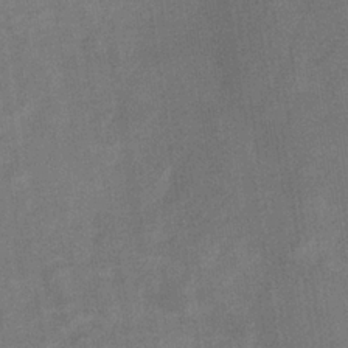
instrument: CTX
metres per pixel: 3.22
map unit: eHb
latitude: -33.5588
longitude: 73.1620
